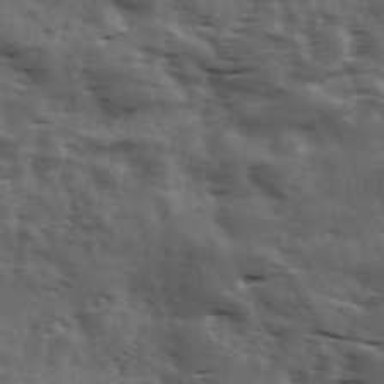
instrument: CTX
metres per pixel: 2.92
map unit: Ave
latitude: 18.2144
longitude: -132.0822
